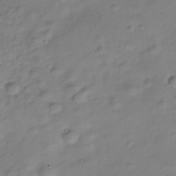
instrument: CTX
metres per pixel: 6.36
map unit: Hve
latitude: -29.0298
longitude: 93.7667
